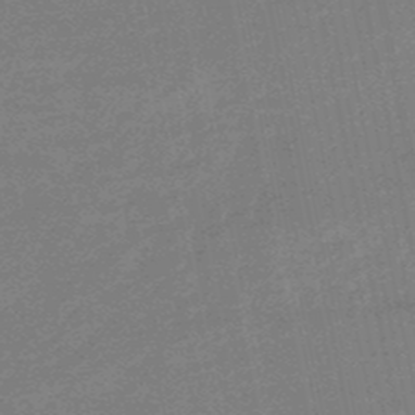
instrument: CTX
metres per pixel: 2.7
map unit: lHb
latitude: -48.5574
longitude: 82.1984
